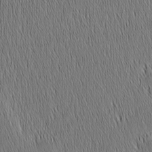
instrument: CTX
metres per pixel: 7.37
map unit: Nhu
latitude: -6.7463
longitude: -152.4223
